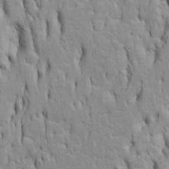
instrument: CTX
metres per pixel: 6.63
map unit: Htu
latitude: -5.4454
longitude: 151.2564
